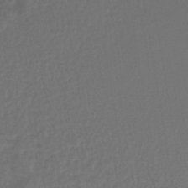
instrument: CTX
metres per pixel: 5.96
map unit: lHb
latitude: -43.3131
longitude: 64.5574
